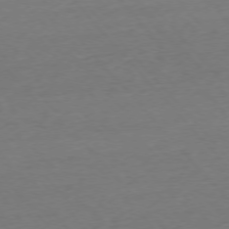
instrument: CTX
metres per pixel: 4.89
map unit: Ap
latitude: -76.2550
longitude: -81.1214
